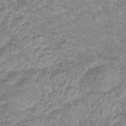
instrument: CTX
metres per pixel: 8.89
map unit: lHb
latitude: -34.2739
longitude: 70.5574
